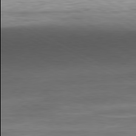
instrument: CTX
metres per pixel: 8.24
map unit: Ap
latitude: -81.2754
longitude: -77.9906
